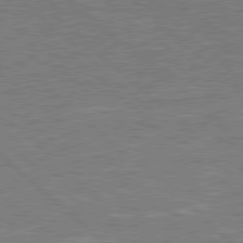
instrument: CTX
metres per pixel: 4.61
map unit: Hpe
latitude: 78.4412
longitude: -152.0444
